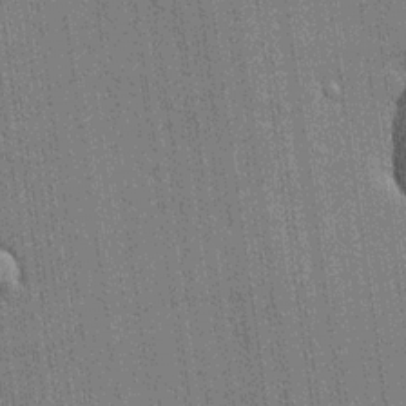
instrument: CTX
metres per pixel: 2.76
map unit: lHvf
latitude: 19.6316
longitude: 142.7274
